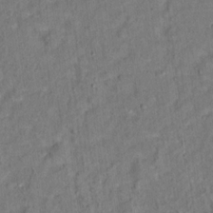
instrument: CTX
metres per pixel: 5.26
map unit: Hto
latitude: 13.7072
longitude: -37.6883
